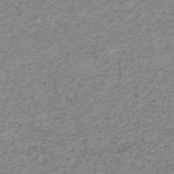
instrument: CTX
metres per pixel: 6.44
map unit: HNb
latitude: -51.4643
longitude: -52.6680
